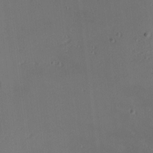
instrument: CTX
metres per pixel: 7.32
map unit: Nhu
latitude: 0.1011
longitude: -77.5749
